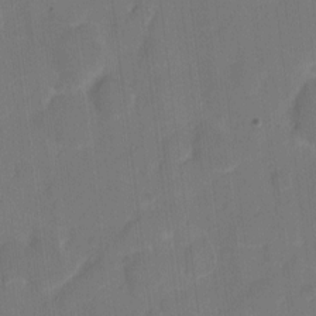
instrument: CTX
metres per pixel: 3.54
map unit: eHh
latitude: 6.4034
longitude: -66.2711
